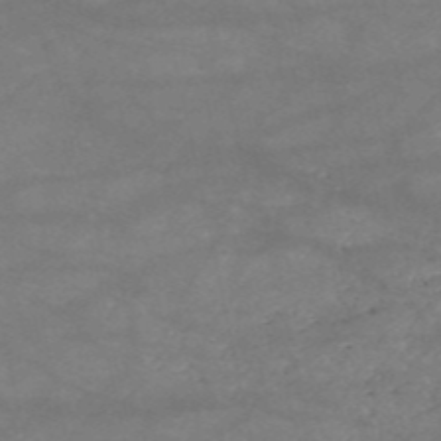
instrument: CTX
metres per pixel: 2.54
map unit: HNb
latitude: -53.8800
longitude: -41.4426
